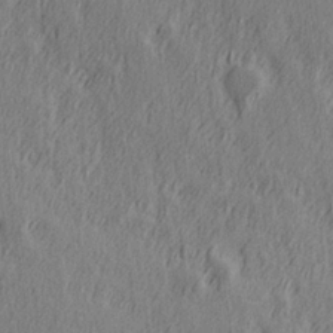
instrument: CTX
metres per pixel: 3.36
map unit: Hve
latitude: 25.9906
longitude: 146.0283
